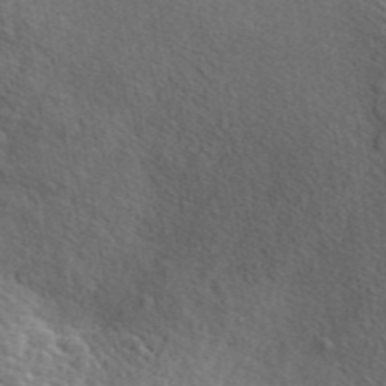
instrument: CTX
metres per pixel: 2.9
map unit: ANa
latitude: 45.7260
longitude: 30.2172
